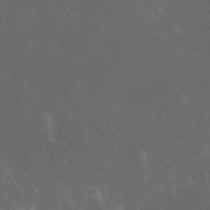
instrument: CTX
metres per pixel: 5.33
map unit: Nhu
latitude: 30.2145
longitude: -58.1767
